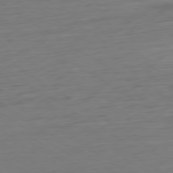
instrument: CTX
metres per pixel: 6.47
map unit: Ap
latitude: -79.8422
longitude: -54.3656
